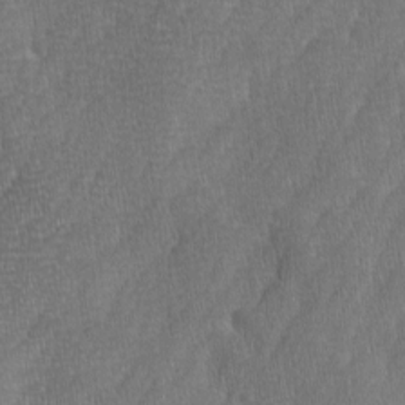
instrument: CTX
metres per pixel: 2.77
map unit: Ave
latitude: 9.8961
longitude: -105.9339
